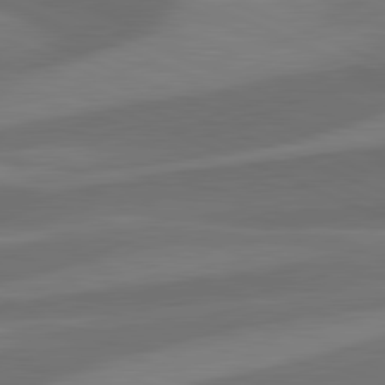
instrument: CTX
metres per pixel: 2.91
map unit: lApd
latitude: 81.5749
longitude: 124.7652
